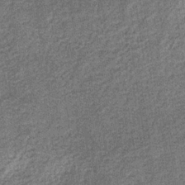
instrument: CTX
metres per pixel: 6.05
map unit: eHb
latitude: -31.6344
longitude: 72.6896
